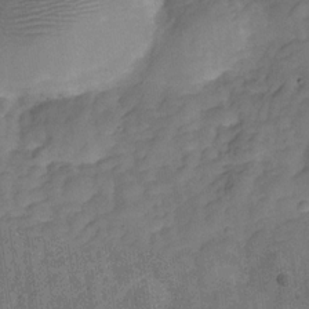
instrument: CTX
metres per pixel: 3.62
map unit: Hve
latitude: -28.8219
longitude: 92.4818
